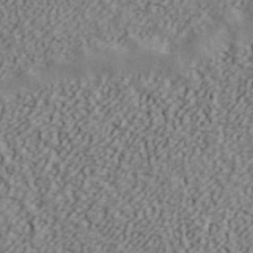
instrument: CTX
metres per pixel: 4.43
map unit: ANa
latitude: 43.1403
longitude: 47.9367
